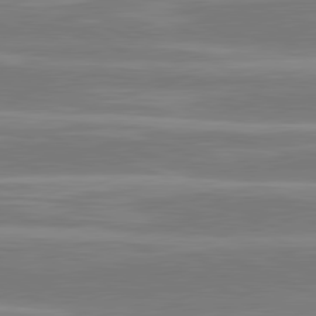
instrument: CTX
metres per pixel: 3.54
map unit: lApd
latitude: 81.1403
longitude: -130.5735
